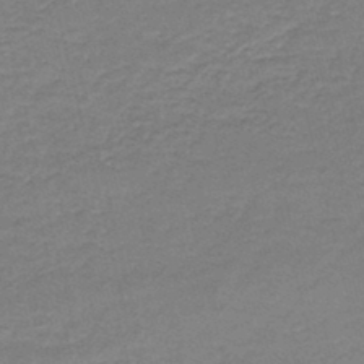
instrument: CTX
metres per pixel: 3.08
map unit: HNb
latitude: -44.5007
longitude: 50.7652
